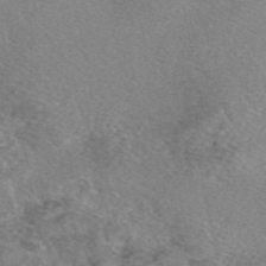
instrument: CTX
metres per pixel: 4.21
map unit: eAb
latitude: 47.6316
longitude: 107.8801
